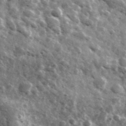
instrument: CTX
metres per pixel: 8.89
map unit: Ave
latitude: 38.3845
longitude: -107.9717
